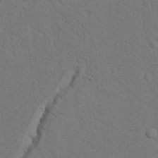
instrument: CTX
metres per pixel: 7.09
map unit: Nhu
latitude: 20.1956
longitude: -76.4601
